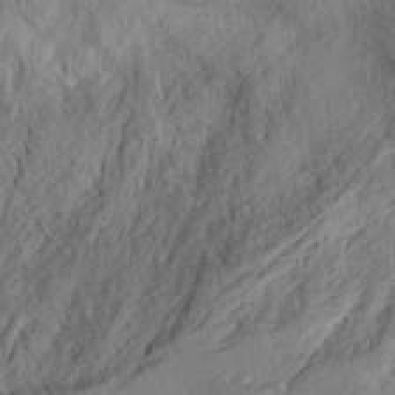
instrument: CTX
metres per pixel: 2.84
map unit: eHh
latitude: 24.5356
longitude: -79.9339
